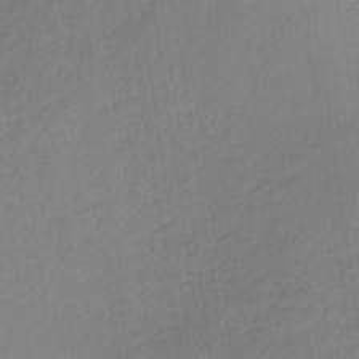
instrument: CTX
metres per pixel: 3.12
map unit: lHb
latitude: -36.8597
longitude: 69.1998
